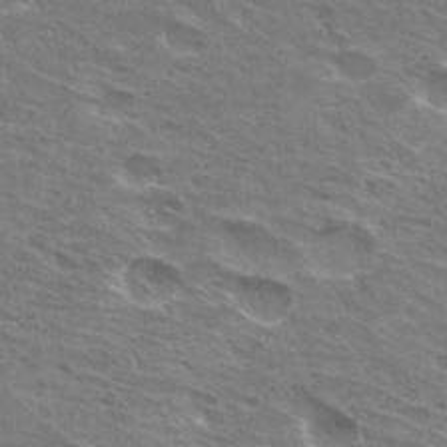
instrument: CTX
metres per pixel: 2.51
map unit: Hto
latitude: 31.0648
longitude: -44.6868
